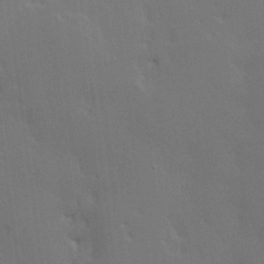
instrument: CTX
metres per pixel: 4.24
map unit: lHvf
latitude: 22.1578
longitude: 146.2172
